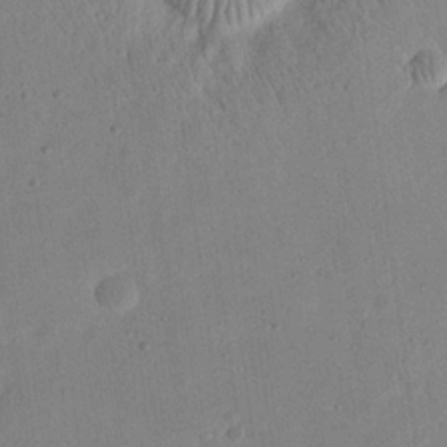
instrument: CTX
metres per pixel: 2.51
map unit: eHh
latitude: 21.0081
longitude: -70.1956
